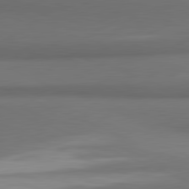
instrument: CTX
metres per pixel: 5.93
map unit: lApd
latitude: 81.6127
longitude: 170.8408
